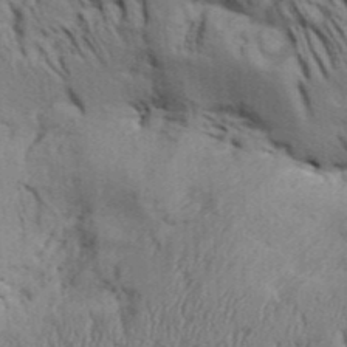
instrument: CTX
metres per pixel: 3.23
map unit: Aa
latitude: 32.8002
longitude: -135.4048
